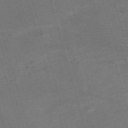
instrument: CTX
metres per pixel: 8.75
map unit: Nve
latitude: -59.5021
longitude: 57.6155
